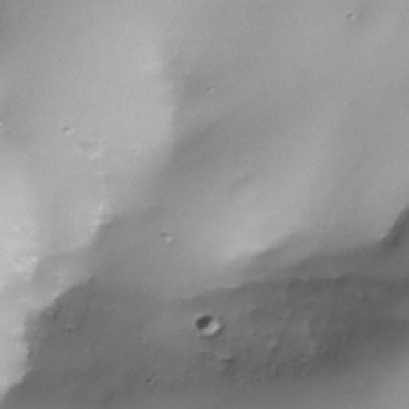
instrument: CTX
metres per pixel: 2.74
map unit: Nhe
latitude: -37.8422
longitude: -147.9151
